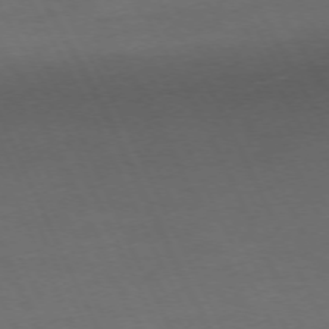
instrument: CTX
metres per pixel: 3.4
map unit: Hpe
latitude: -74.6708
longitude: 8.4818
